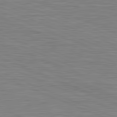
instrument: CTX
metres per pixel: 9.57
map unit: lApd
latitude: 81.6127
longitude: -171.5560
